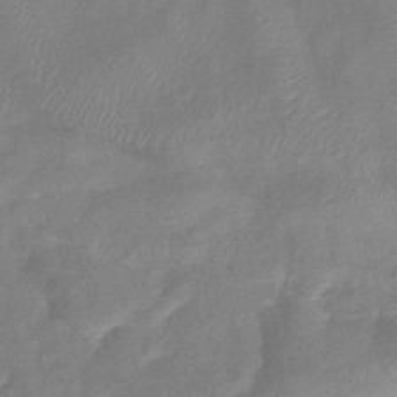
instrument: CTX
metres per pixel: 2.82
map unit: eHb
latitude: -37.5399
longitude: 77.0109
